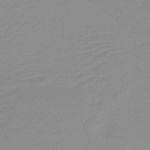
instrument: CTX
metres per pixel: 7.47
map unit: lHb
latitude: -41.7289
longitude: 77.6344
